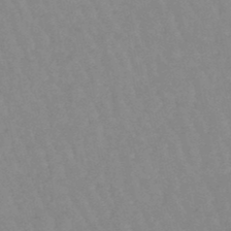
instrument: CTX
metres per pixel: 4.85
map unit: lHb
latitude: -48.2929
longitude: 77.3321
